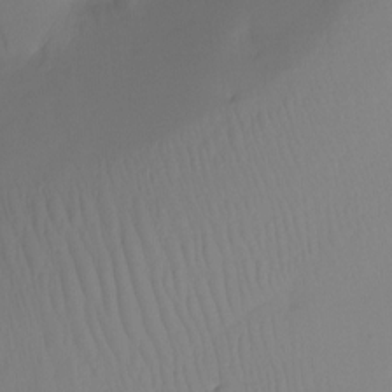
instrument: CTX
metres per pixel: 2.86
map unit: Htu
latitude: -12.7841
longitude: -48.4223
